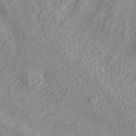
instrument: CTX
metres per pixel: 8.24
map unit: ANa
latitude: 40.0444
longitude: 34.0472
